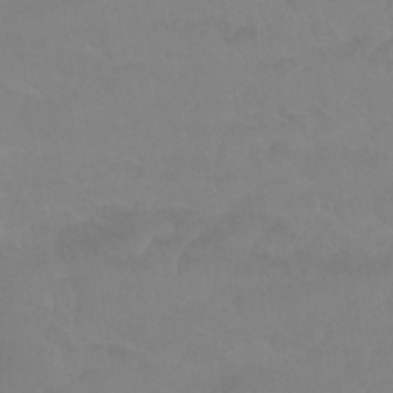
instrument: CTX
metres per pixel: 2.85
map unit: Nhu
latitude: 27.4238
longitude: -54.3278
